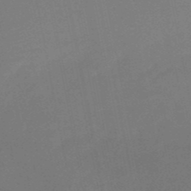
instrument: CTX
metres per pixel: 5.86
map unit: HNb
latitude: -51.8611
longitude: -47.9528
